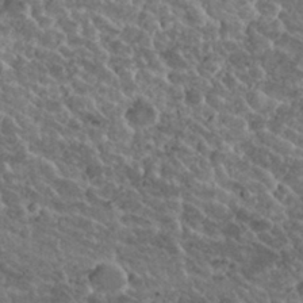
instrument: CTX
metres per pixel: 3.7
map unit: Nhu
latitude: 29.7260
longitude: -53.4427
